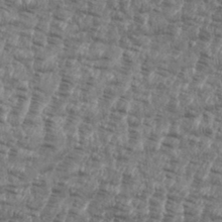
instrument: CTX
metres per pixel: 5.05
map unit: eHh
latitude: 35.5938
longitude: -136.3468
